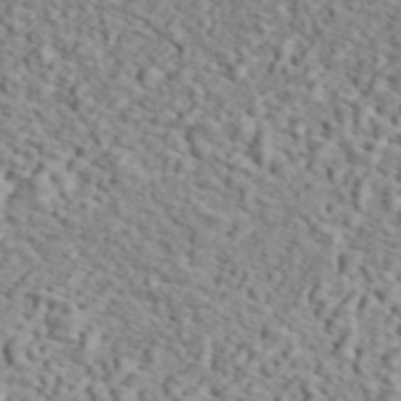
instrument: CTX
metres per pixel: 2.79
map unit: ANa
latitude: 44.6301
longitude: 21.2942
